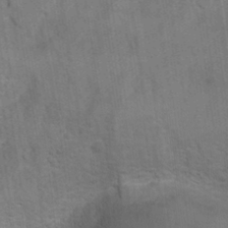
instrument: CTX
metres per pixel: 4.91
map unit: Hto
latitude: 9.2537
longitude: -35.7638
